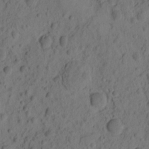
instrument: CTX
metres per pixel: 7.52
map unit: eHh
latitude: -1.0676
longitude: 16.4062
